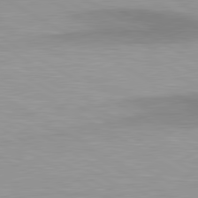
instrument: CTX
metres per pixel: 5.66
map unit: lApd
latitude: 80.6679
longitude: 159.5588
